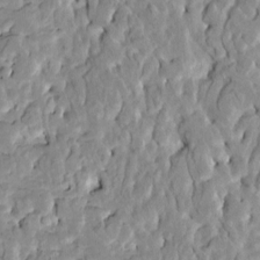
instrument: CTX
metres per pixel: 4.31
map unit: HNhu
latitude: 7.4237
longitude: -2.7813
